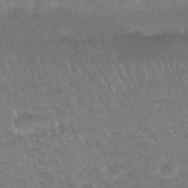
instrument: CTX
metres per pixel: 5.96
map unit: Nhu
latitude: 25.0269
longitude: -51.3859
